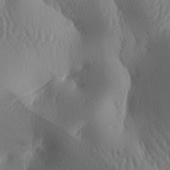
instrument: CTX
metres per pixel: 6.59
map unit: lAa
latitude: -7.7099
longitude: -128.5357
